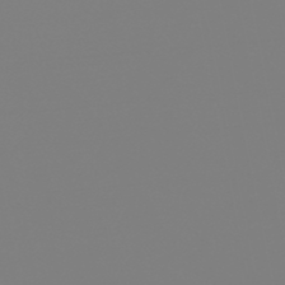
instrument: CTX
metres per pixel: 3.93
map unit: HNb
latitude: -45.9367
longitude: 56.3117
